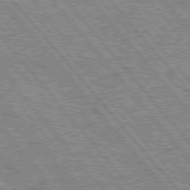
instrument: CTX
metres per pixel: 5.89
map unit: Hpe
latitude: 75.5560
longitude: -125.9339
